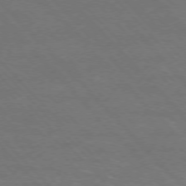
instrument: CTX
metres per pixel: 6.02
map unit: Hpe
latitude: -76.7841
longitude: -12.4601
